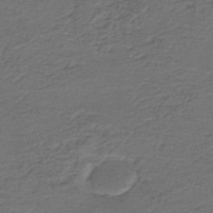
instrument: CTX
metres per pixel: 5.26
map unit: HNb
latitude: -43.7288
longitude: 51.0108
